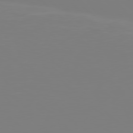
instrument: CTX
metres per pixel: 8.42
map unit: Hpe
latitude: 78.3468
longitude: -136.3468
